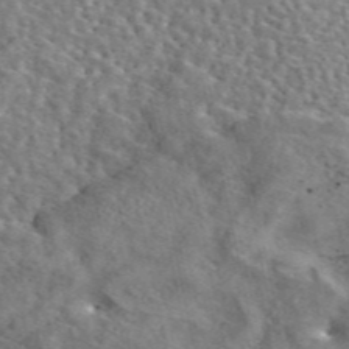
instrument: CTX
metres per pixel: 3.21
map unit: eAb
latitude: 45.3670
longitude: 111.2753
